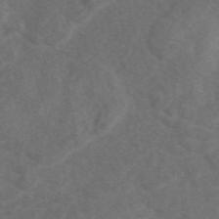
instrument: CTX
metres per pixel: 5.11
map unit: eAb
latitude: 49.6127
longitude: 118.9164
